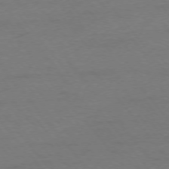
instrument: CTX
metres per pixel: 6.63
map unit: Ap
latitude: -76.3117
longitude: -89.0837
